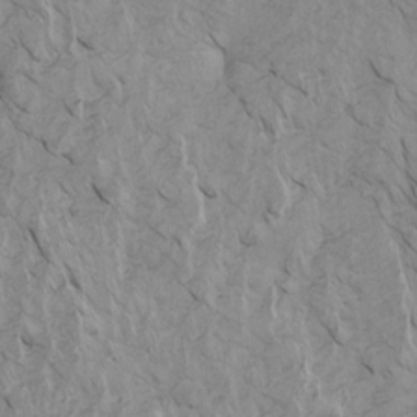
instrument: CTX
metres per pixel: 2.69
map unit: Htu
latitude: -6.5196
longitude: -69.4804
